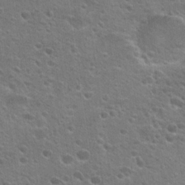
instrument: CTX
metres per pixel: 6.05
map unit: Hto
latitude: 23.7261
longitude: -47.0837
